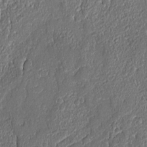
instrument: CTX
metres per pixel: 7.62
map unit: Ave
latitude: -8.8030
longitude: -116.1389
